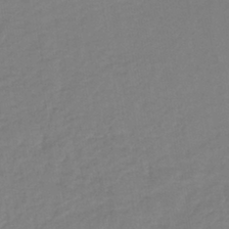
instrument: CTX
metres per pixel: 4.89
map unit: lHb
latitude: -41.3887
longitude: 74.5007
